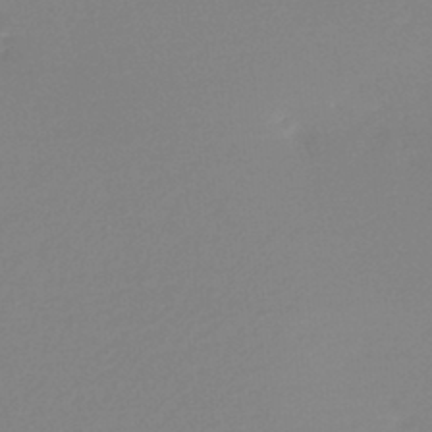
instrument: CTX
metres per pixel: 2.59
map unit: HNb
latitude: -44.7463
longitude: -42.1200
